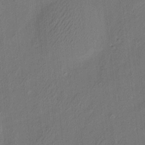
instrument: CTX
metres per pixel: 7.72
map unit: eHh
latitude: 6.2522
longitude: -77.3103
